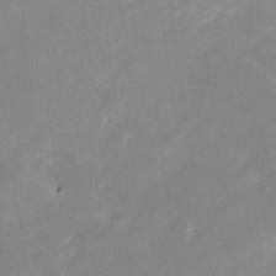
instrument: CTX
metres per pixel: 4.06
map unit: Nhu
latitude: -24.0283
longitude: -71.0458
